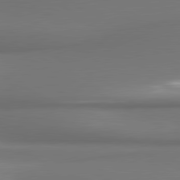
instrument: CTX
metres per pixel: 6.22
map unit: lApd
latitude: 81.1214
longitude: 177.5588
